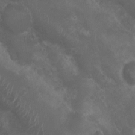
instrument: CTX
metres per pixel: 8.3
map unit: Nhu
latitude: 3.8583
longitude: -15.5183
